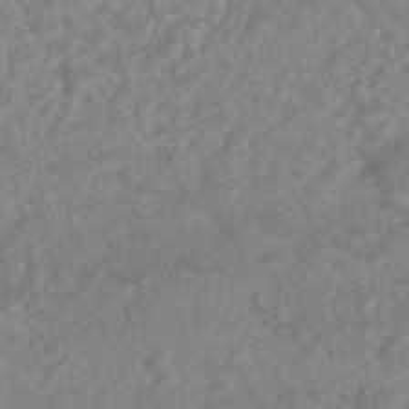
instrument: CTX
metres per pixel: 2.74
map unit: HNhu
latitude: -45.3888
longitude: 91.9367
